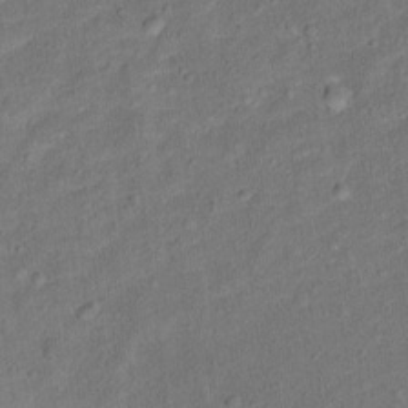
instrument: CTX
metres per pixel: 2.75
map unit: Ht
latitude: 13.7828
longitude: -39.4048
